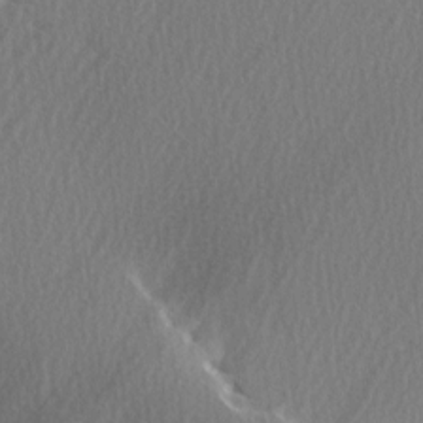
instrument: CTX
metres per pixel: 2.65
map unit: Ave
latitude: 2.9136
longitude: -111.0648
